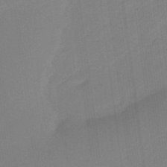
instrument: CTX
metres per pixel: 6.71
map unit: eHb
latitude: -46.6140
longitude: 87.2187
